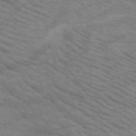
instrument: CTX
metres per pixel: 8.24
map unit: HNb
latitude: -53.0486
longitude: -44.8002
